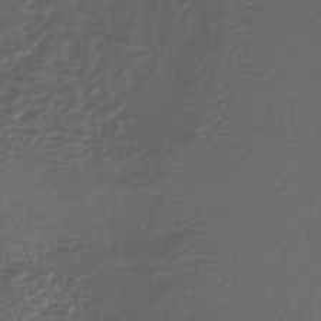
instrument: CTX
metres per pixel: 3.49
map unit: HNhu
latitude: -43.8044
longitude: 100.8219
